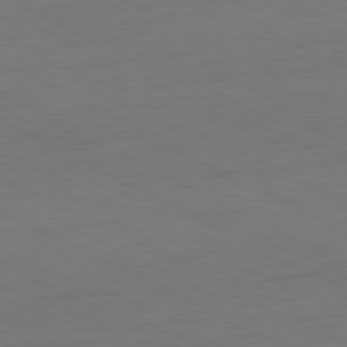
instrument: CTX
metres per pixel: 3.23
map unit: Ap
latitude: -77.6155
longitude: -74.3467
